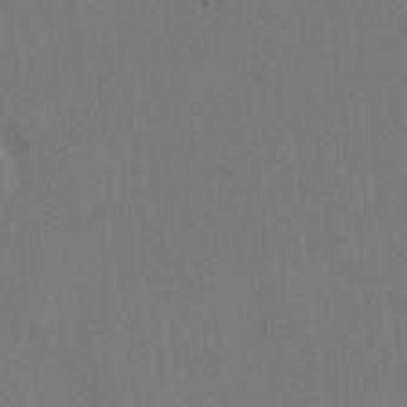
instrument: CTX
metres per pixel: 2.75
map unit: eHh
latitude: 5.9717
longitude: -65.8583
